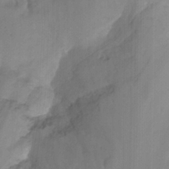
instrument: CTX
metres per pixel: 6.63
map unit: Nhu
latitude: -13.9556
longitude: -57.0080
